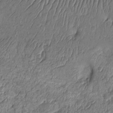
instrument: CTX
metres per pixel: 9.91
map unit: Nhu
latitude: -12.7274
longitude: -23.2537
